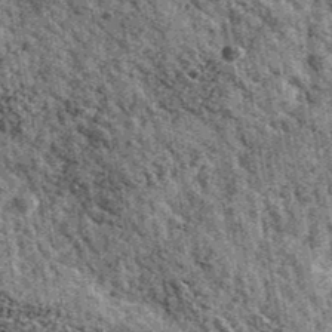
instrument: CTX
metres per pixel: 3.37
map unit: Ave
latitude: 40.4979
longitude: -107.6316
